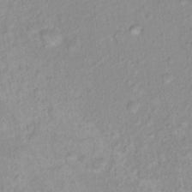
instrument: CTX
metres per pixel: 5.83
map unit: Nhu
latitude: 16.4601
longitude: -32.1011
